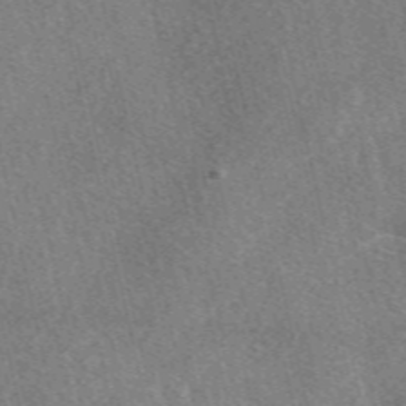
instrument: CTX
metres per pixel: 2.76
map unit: eAb
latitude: 47.9339
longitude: 118.9353
